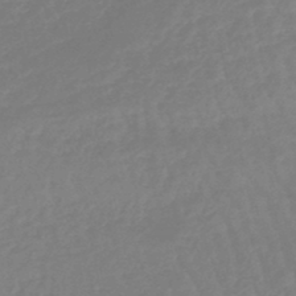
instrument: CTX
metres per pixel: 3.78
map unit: eHb
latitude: -45.8233
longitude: 81.7667
